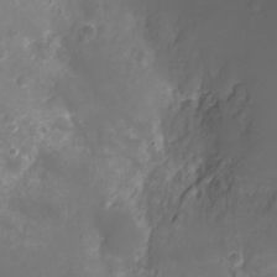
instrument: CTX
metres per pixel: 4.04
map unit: Ht
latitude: -11.7856
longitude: -23.3859
